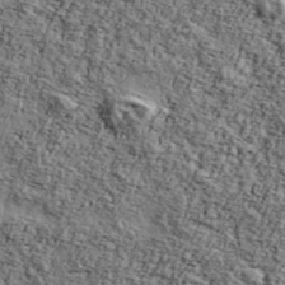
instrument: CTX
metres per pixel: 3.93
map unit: Ave
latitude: 43.3482
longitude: -110.4412
